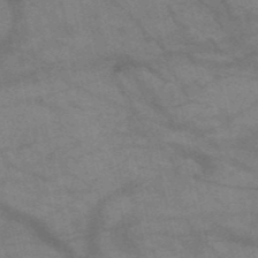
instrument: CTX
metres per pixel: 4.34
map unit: HNb
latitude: -52.5573
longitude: -42.9703
